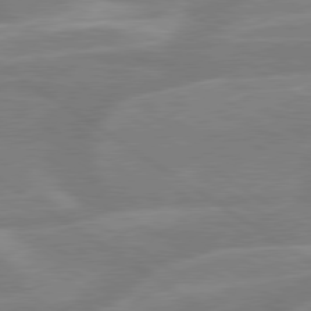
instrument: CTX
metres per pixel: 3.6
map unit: lApd
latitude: 79.3860
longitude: -122.4790
